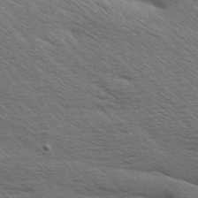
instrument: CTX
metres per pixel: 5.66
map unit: Aa
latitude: 6.5924
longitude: -137.9339
